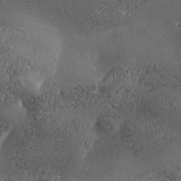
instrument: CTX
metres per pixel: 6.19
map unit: Aa
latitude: 32.9325
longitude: -134.5357
